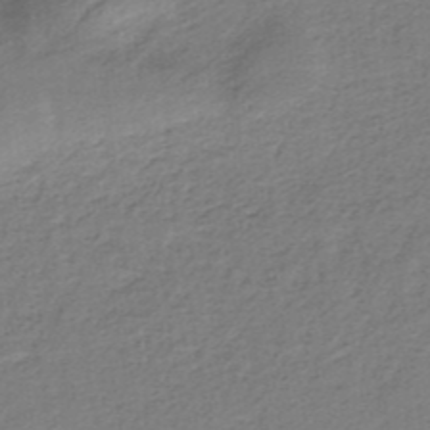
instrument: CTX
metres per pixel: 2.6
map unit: HNb
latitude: -34.5196
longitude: 60.4629
